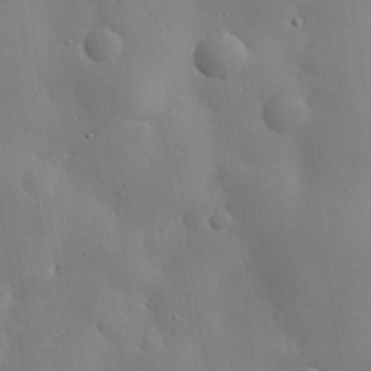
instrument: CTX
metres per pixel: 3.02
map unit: eHh
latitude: 29.8583
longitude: -81.8961
